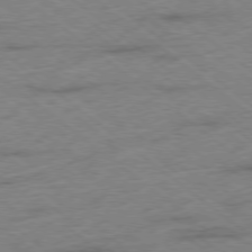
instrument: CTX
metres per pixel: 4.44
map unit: Ap
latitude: -78.7274
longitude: -49.9150
